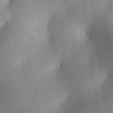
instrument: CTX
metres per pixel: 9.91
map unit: lAa
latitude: 4.8191
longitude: -112.3656
